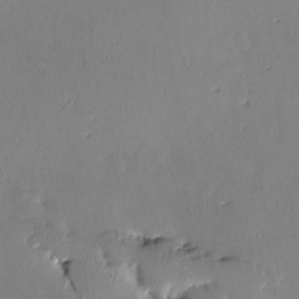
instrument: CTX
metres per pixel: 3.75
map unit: Nve
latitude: -8.3117
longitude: 173.1242
